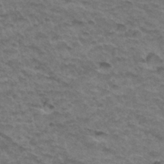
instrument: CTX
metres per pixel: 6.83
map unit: Hto
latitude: 33.1592
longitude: -47.7450
